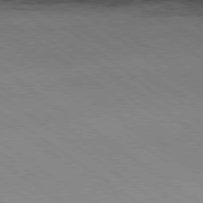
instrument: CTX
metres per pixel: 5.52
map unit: Hpe
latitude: -80.5196
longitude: 23.7100
